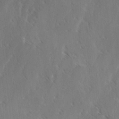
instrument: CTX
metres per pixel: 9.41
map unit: lAvf
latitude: -4.2928
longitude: -114.3278
